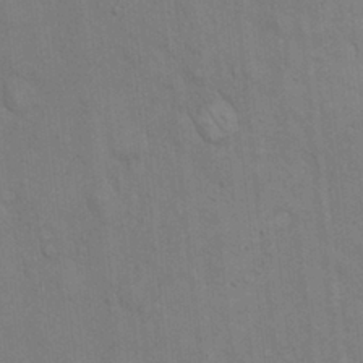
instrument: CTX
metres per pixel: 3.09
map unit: Hto
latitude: 14.6302
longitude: -57.6882
